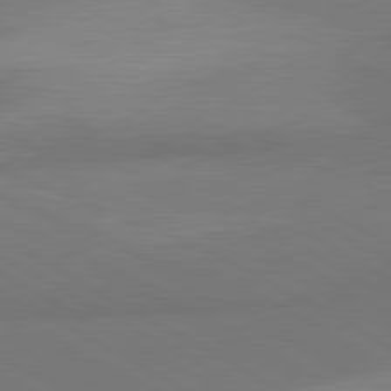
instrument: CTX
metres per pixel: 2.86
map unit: lApd
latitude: 81.4426
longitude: 160.0472
